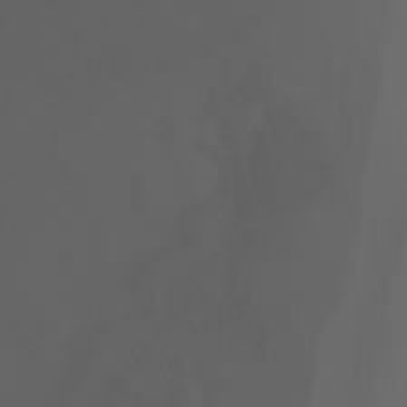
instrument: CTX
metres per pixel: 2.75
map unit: Ht
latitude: -3.7288
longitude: -61.4804
